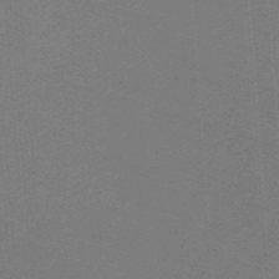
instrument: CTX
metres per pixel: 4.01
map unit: lHb
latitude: -48.5574
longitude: 64.3307
